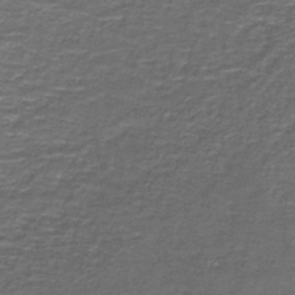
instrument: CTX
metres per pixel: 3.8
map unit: lHb
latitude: -42.7463
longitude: 55.9745
